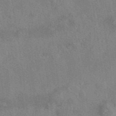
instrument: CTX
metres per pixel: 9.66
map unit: eAb
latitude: 41.6693
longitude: 110.5762
